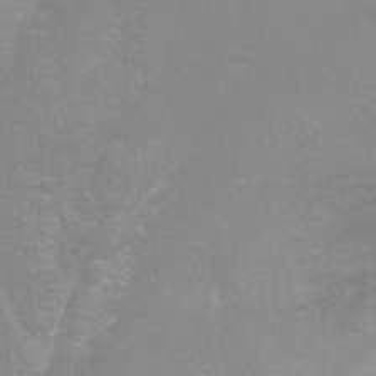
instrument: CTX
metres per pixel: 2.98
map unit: Ht
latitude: -1.6911
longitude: -32.7057
